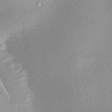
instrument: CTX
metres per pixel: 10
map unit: HNhu
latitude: 11.6316
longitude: 11.1809
